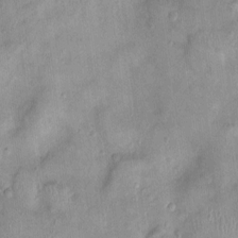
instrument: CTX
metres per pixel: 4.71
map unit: Nhu
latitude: 2.2144
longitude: -14.3846
